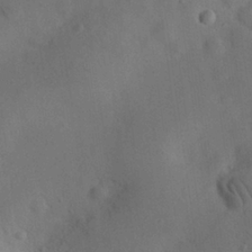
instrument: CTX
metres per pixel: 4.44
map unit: eHh
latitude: 25.6693
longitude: -69.1781
